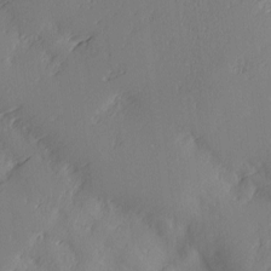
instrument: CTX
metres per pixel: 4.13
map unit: Ave
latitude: 2.3278
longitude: -111.4993
